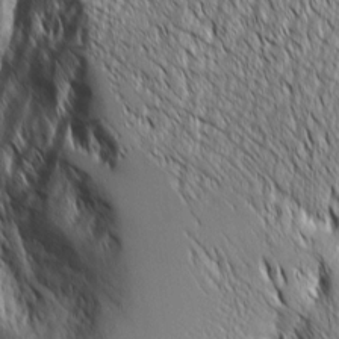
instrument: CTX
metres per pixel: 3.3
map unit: Aa
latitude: 8.4979
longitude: -129.3859
